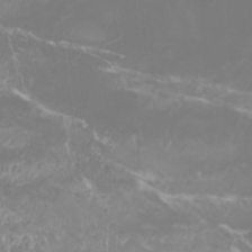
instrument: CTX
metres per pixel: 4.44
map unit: Nhu
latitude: -5.1431
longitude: -74.4223
